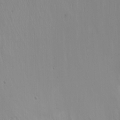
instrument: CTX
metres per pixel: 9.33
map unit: Htu
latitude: -6.1794
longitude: -68.9513
